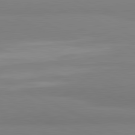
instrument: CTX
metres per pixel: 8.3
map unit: lApd
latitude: 81.7072
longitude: 179.3320
